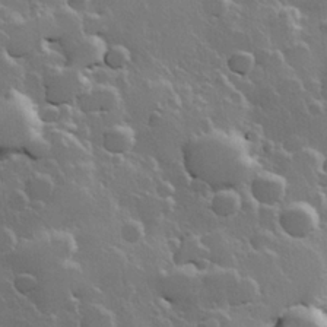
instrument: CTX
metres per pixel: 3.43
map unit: Hve
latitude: 23.1214
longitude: 148.8975
